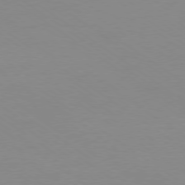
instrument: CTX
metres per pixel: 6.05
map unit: Ap
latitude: -79.1998
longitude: -67.2159
